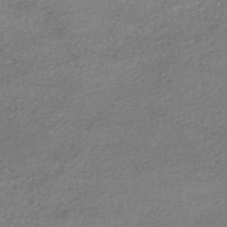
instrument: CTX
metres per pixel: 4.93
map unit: HNhu
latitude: -47.7099
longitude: 102.7652
